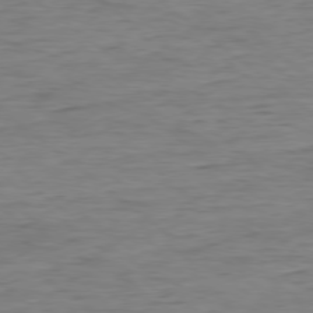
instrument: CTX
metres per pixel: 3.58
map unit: Ap
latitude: -78.7463
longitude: -87.0269
